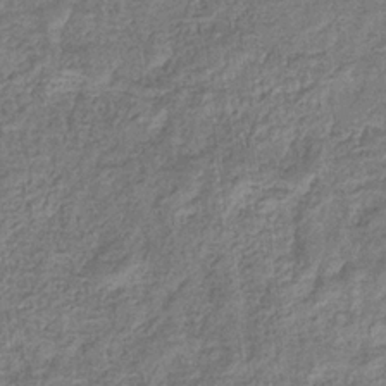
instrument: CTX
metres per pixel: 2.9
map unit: eHb
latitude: -32.7652
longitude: 74.7086
